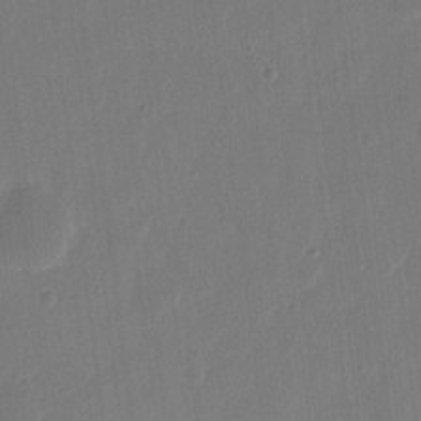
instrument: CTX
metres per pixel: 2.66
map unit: eHh
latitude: 9.2915
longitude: -68.0633
